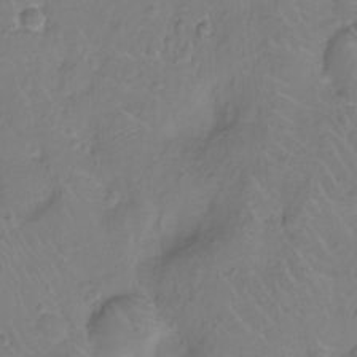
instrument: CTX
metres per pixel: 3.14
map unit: Ht
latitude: -10.8408
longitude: -21.8773
